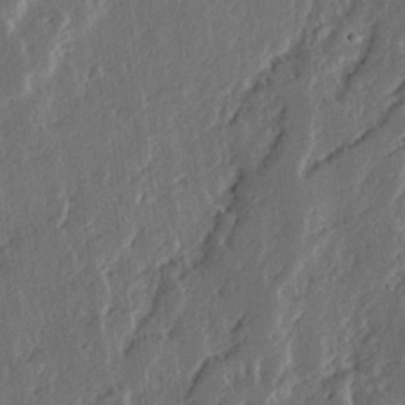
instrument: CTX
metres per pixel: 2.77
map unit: Ave
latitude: 14.3468
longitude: -137.0459
